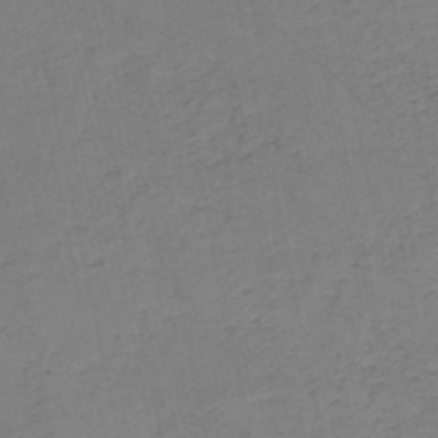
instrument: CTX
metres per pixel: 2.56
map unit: HNb
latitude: -50.2173
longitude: -51.7449
